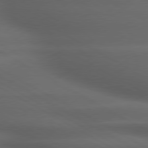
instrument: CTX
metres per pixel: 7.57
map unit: lApd
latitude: 79.3104
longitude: -118.8758
